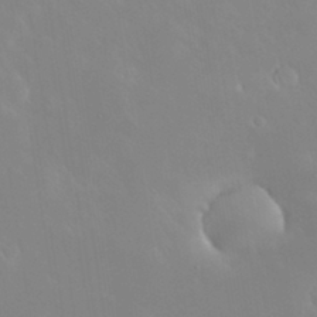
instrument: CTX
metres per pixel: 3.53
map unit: Nhu
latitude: 30.5924
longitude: -58.7813
